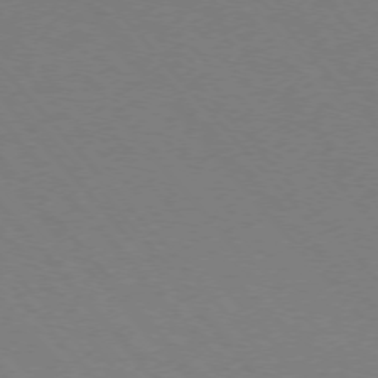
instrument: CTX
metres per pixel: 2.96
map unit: Ap
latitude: -75.8990
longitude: -63.6127
